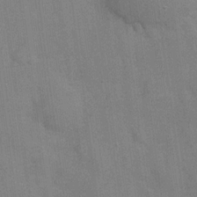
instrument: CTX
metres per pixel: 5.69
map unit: Hve
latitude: 18.2900
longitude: 151.4076
